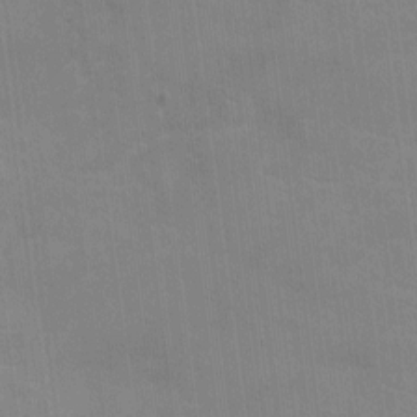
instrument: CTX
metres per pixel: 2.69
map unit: Ht
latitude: -4.8597
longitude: -14.6491
